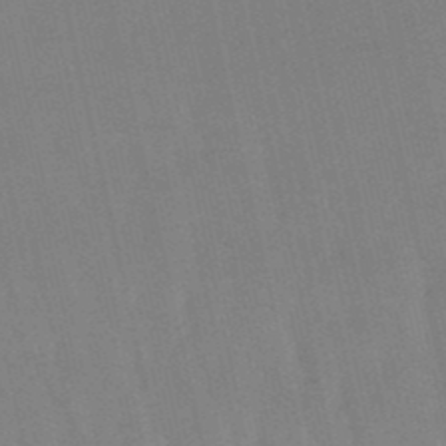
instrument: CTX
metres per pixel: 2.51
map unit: lHb
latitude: -48.4629
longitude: 73.1053
